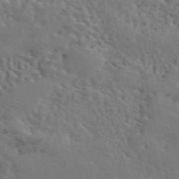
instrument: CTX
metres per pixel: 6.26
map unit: ANa
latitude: 49.2537
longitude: -79.6127
